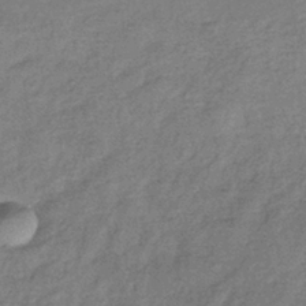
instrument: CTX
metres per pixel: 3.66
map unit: eHb
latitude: -39.5210
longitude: 81.1998
